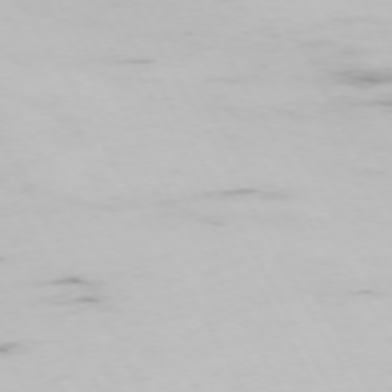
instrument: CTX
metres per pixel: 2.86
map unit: Hpe
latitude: -73.5777
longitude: 3.7477
